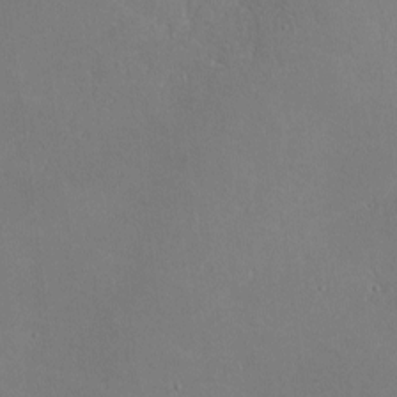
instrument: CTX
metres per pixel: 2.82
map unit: lHvf
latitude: -9.6155
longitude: -100.1767
